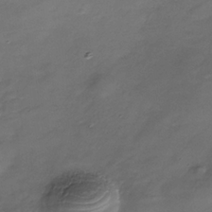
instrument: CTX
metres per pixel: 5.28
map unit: Nhe
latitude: -36.9919
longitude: -87.0647
